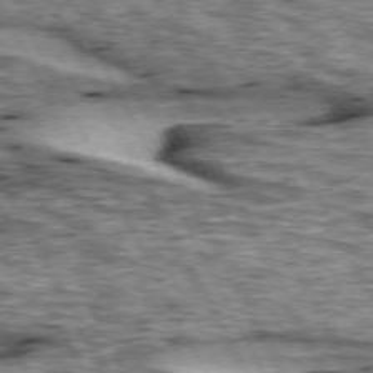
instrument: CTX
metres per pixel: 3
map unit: lApd
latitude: 74.2145
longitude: -54.8947
